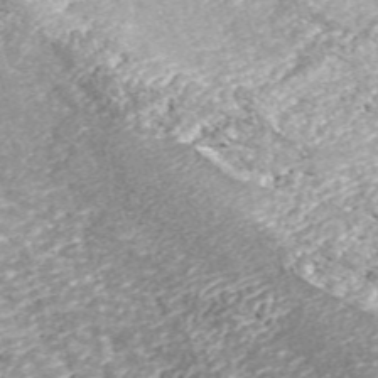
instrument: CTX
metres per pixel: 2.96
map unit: ANa
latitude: 43.8772
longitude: 37.4454
